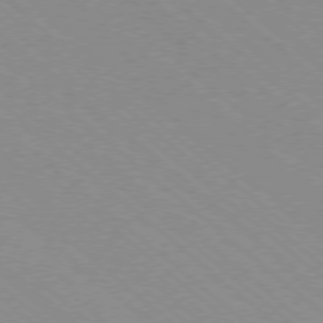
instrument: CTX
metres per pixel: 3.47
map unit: Ap
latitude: -78.5762
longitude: -65.5182
